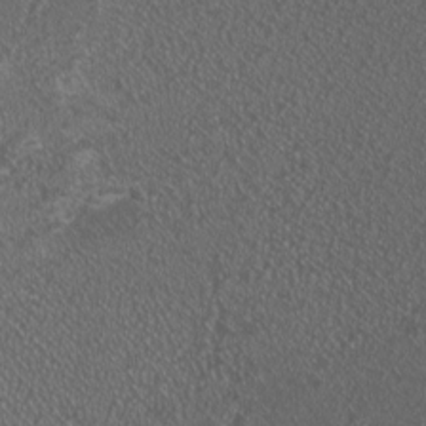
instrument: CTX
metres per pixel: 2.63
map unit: HNhu
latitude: 0.4034
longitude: 0.8597
